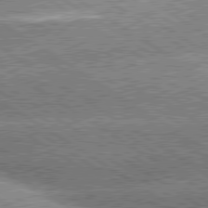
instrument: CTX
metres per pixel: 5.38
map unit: lApd
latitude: 80.0822
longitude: -151.6882
